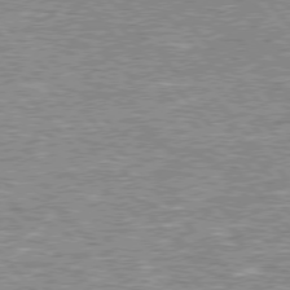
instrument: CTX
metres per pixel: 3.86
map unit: lApd
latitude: 76.3278
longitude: -80.5924
